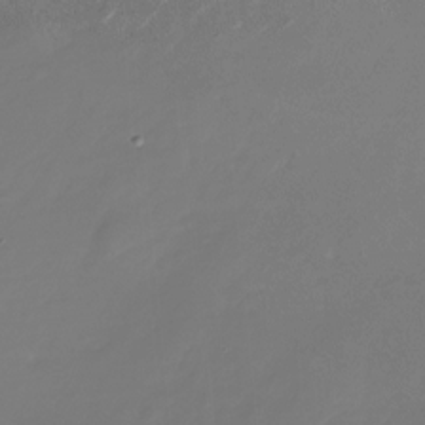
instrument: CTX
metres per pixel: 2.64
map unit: Nhu
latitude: -28.0850
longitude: -72.5357
